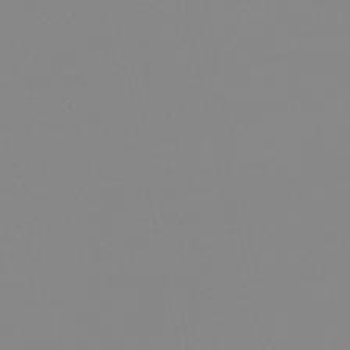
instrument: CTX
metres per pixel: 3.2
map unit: lHb
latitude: -44.3117
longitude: 55.5210
